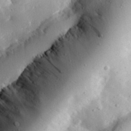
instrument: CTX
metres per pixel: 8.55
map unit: lHvf
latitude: 32.2145
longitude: -84.7435
